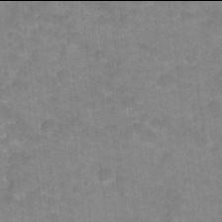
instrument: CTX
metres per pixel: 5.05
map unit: Hto
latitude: 17.9906
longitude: -35.2726
